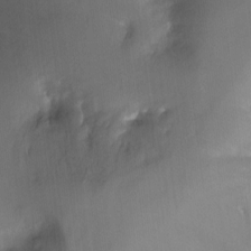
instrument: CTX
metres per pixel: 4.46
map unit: Ht
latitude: -11.4454
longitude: -45.5371
